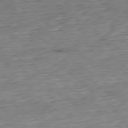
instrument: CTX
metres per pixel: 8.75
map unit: Hpe
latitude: -79.2565
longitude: 12.1795
